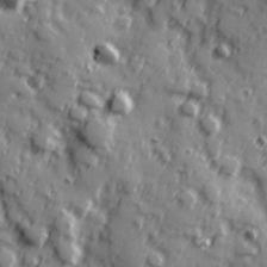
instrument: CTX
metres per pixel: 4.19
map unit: Hve
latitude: 25.1403
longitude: 146.9730
